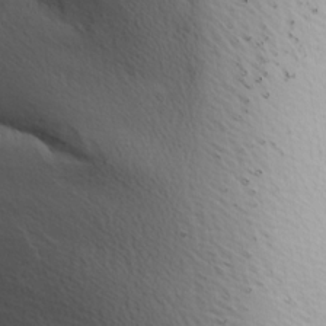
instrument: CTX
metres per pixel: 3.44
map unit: lAa
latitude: -10.1417
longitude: -125.6127
